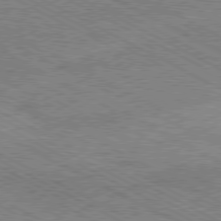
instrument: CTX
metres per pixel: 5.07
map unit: Hpe
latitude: -80.9731
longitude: 20.9541
